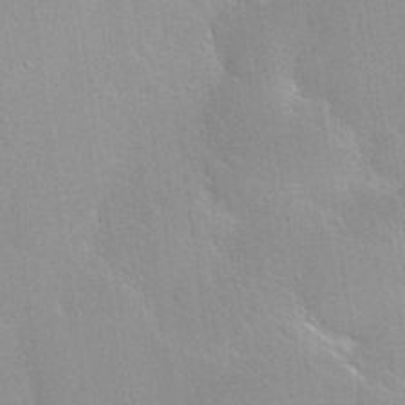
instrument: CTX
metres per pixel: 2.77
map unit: Nhu
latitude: 26.4034
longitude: -55.4615
